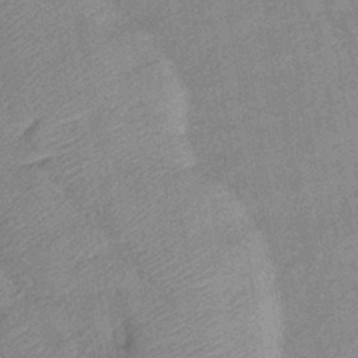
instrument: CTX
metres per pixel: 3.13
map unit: eHb
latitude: -41.3321
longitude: 81.9745
